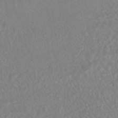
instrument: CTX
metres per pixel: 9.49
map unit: HNhu
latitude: -45.8422
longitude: 107.3699
